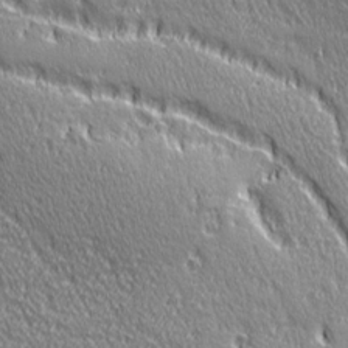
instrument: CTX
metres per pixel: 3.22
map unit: Ave
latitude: 21.3482
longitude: -135.7827
